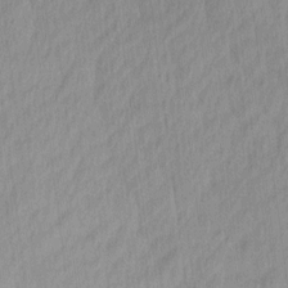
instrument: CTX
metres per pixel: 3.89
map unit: Ave
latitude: 12.5924
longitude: -106.4790
